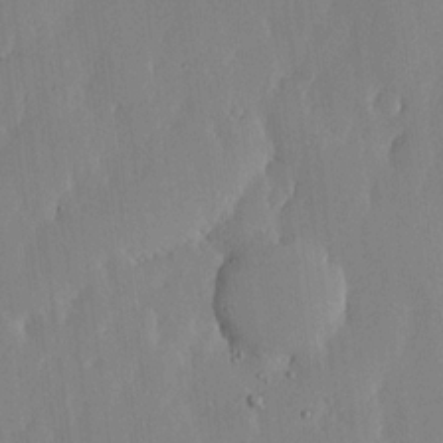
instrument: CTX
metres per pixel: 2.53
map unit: lHvf
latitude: 17.1214
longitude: -114.8568
